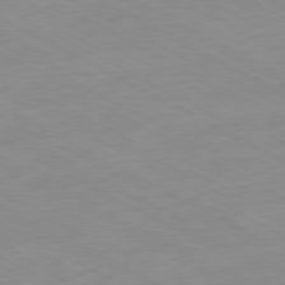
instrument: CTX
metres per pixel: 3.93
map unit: Ap
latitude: -80.7086
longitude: -92.7624
